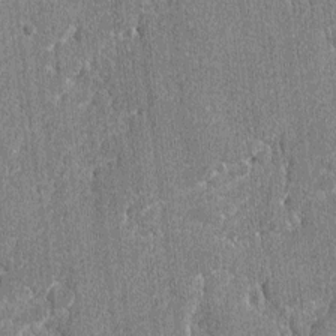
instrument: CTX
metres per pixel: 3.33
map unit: lAvf
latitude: -8.0094
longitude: -114.3467
